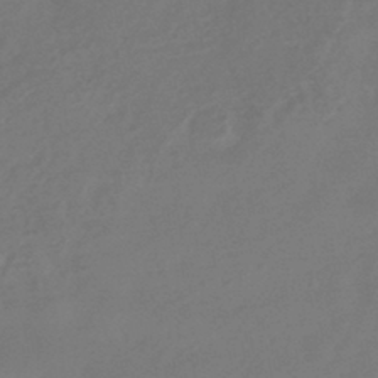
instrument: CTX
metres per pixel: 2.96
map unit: HNhu
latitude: -42.9541
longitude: 92.4062
